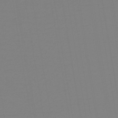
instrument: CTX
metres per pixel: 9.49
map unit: HNb
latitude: -48.4251
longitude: 59.4076
